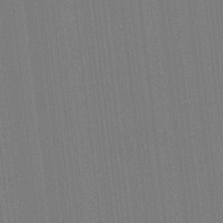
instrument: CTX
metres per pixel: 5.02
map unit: lAvf
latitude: 8.2901
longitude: 164.6330
